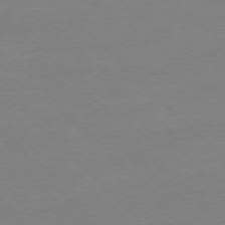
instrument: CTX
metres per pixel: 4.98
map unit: Ap
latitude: -76.9731
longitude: -70.5546
